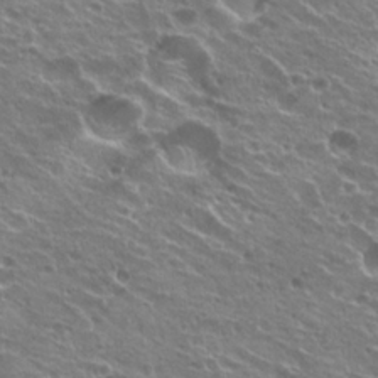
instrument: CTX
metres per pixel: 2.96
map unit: Hto
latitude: 23.1214
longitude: -31.8773
